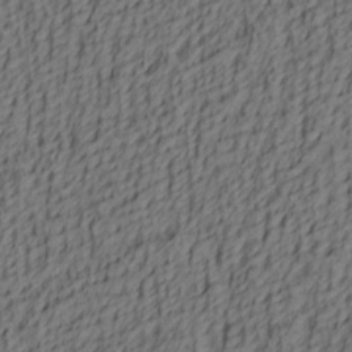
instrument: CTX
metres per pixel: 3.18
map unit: lAa
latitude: 4.4223
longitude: -114.3845
